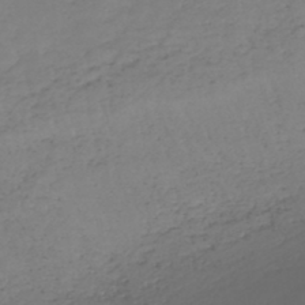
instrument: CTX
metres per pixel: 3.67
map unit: HNhu
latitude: -46.6140
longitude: 30.1039
